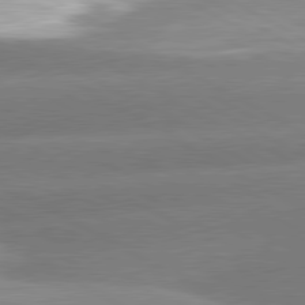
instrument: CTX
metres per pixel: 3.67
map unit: lApd
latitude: 80.4601
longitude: -155.9150
